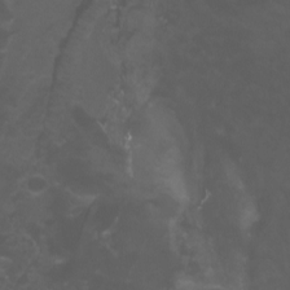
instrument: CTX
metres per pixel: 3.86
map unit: Nhu
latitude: -11.6533
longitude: -74.9892
